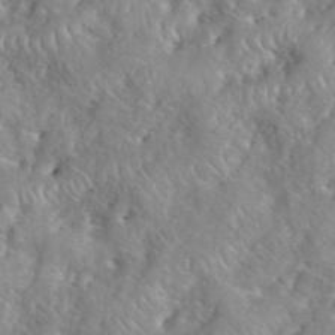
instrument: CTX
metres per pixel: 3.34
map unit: eHh
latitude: 40.0822
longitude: -56.8757
